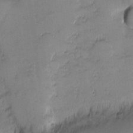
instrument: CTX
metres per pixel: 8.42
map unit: eHh
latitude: -1.0487
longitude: -83.0269
